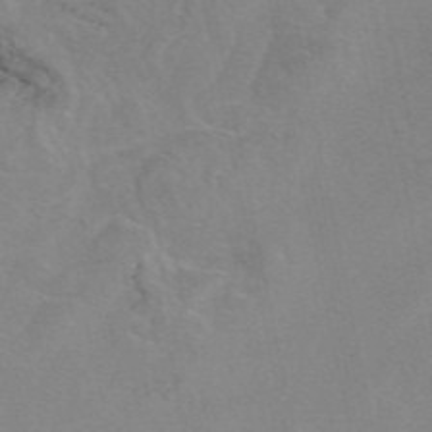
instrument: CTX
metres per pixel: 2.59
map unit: eAb
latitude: 49.1214
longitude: 104.6707
